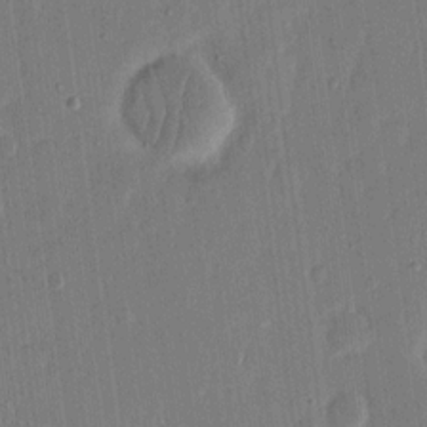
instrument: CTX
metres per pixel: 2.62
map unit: eHh
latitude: 14.1956
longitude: -69.5560
